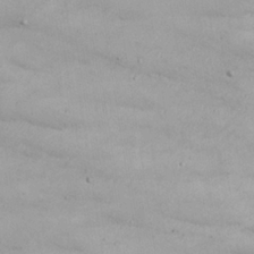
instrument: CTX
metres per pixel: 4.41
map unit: Nhu
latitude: 21.2348
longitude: -72.0444
